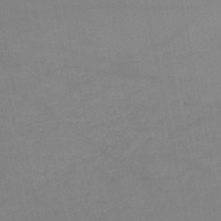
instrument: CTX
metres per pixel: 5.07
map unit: HNb
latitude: -50.4251
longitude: -40.2522
